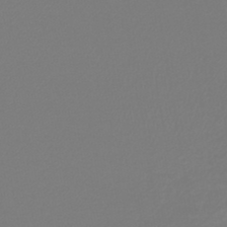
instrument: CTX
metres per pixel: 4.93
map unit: lHb
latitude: -45.6722
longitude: 72.3117
